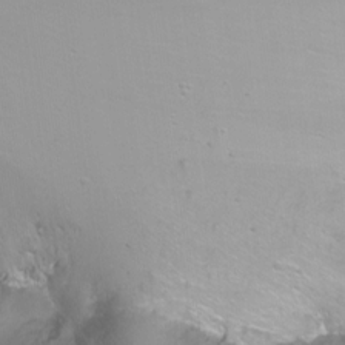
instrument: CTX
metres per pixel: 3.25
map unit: Nhu
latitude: -6.5384
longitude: -47.9528
